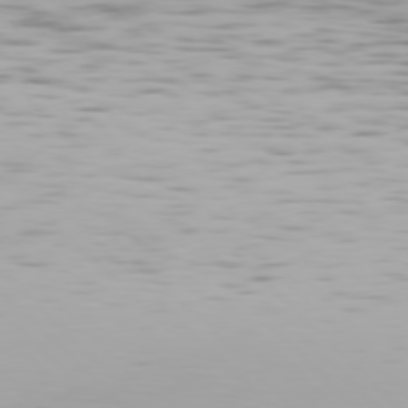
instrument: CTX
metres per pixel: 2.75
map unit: Hpe
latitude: 76.9324
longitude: -134.2522
